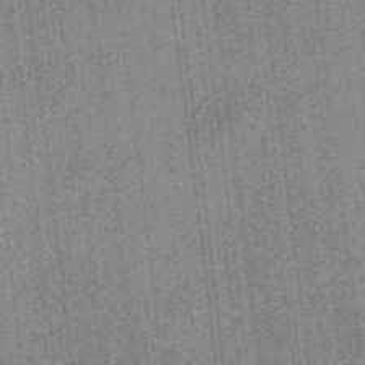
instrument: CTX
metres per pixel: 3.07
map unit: eHb
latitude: -35.4454
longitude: 79.0108
